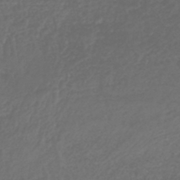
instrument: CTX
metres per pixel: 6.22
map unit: lHb
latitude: -43.9556
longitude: 71.5021
